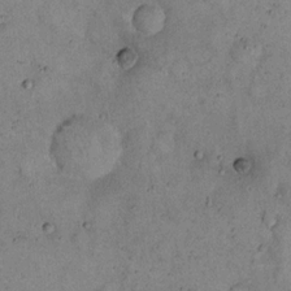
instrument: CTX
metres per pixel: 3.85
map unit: eHh
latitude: 16.9703
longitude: -62.1767
